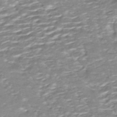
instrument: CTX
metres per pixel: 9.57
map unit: ANa
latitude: -44.5007
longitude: 104.7652
